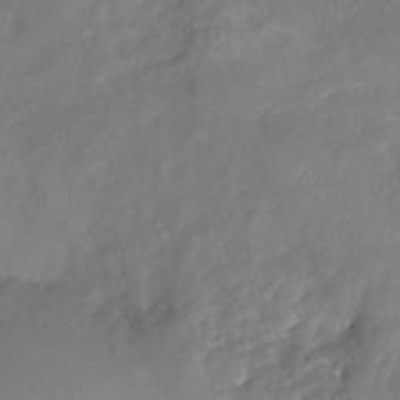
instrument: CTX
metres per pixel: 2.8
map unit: Nhu
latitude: -23.0109
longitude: -56.6490
